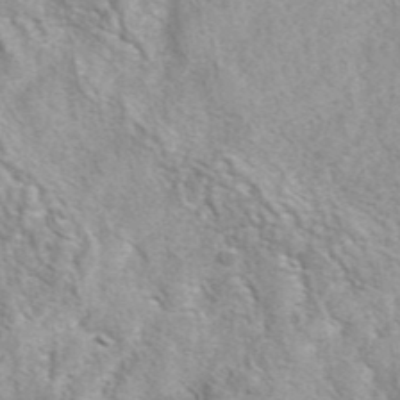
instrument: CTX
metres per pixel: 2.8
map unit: eAb
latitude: 41.6693
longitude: 107.5210
